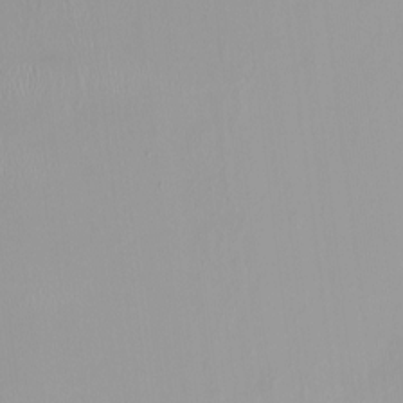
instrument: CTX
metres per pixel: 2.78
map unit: HNhu
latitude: -0.1228
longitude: -5.4804
